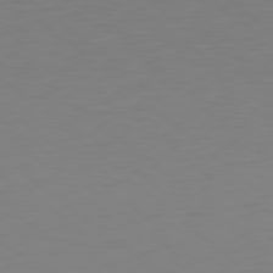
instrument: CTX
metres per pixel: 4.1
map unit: Hpe
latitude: 78.7058
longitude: -174.1200
